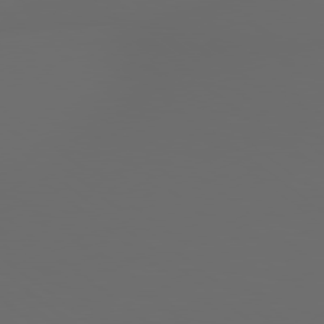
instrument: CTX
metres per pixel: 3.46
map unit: Hpe
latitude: 78.5168
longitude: -175.0836
